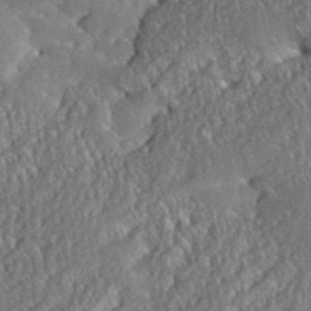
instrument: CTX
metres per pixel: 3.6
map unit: eHh
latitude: 36.1956
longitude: -132.9325
